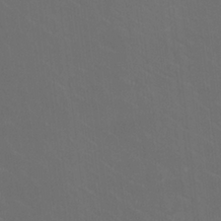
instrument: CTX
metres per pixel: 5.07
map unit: HNhu
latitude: 0.9324
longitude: -2.3467
